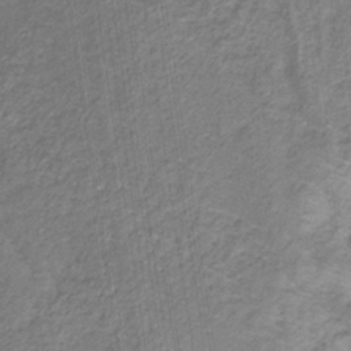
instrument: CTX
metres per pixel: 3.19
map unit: eHb
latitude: -32.1417
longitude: 67.6722
